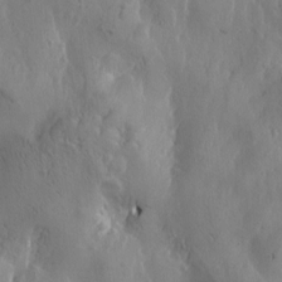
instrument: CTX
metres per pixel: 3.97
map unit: Htu
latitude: -3.2564
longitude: -177.0836
